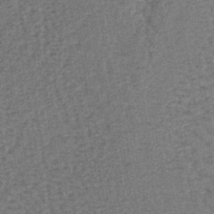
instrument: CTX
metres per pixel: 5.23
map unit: lHb
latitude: -39.1998
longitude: 62.7841
